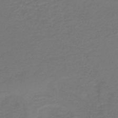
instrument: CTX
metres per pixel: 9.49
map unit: HNb
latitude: -47.5777
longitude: 53.5966
